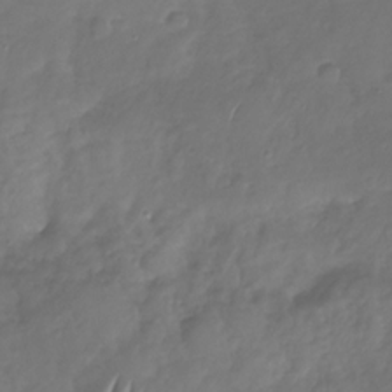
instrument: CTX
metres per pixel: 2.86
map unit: Nhu
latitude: -30.5196
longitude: -59.4238
